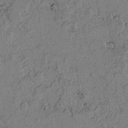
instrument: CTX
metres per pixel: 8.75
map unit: lAvf
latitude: 5.2159
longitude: 159.0486
